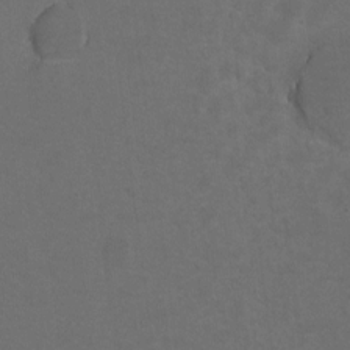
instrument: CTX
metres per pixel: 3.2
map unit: Hto
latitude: 4.5168
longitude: -32.7057
